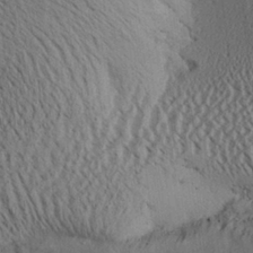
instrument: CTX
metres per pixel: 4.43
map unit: Aa
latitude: 26.3467
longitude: -134.1200
